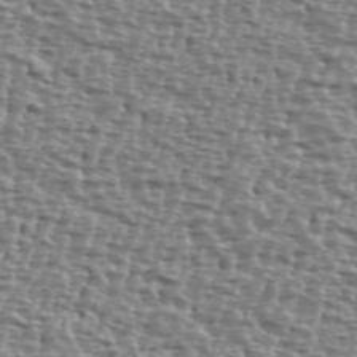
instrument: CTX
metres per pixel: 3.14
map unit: Ave
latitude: 40.0444
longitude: -112.2144
